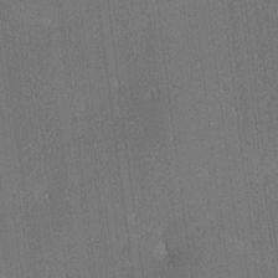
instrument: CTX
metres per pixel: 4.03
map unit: lAa
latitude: 12.8002
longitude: -107.5749
